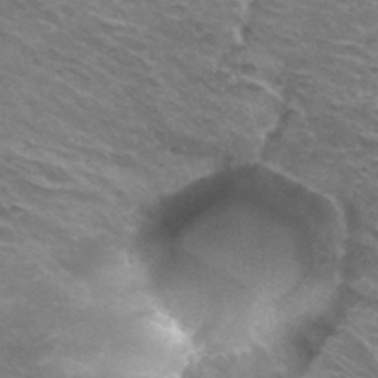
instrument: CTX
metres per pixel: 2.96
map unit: Hto
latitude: 32.3089
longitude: -42.4412
